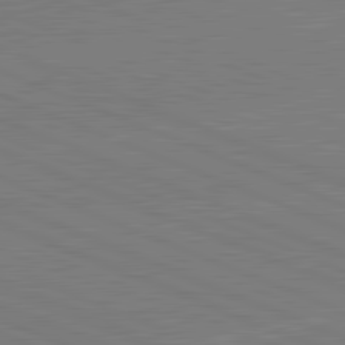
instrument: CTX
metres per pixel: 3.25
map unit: lApd
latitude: 82.1577
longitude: -156.3467
